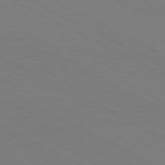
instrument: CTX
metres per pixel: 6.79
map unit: Hpe
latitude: -81.0487
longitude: 12.9542
